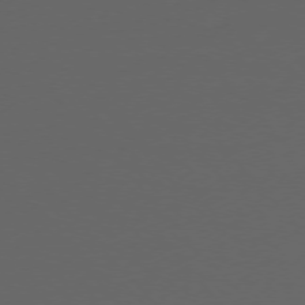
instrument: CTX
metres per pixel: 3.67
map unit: Ap
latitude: -76.8786
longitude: -79.3860
